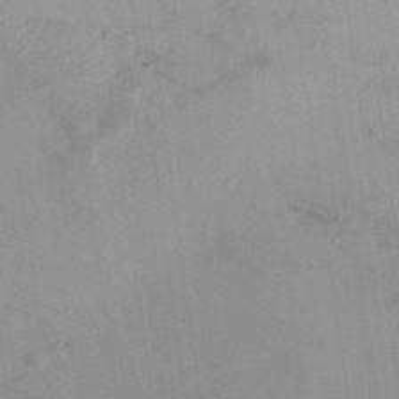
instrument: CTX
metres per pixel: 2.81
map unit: HNhu
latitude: 8.3656
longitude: -1.1592
